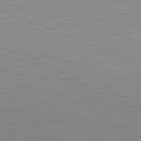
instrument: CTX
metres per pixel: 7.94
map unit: lApd
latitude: 81.6316
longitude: -169.1781
